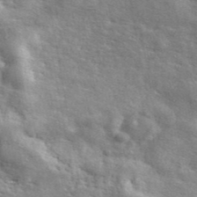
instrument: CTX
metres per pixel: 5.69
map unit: ANa
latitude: 42.8947
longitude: -87.7072
